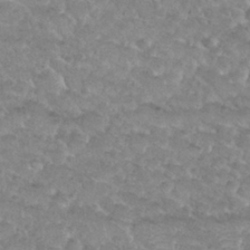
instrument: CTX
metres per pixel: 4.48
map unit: Nhu
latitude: 29.9906
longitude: -50.2144
